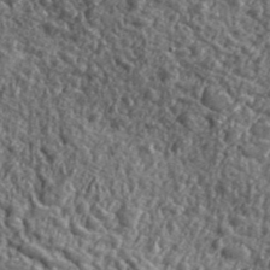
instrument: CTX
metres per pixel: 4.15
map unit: eHh
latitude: 42.1389
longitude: -90.3278
